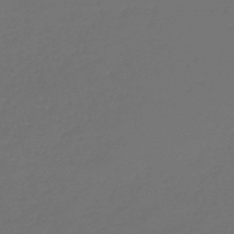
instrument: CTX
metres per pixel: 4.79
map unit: lHb
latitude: -47.1998
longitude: 62.6896
